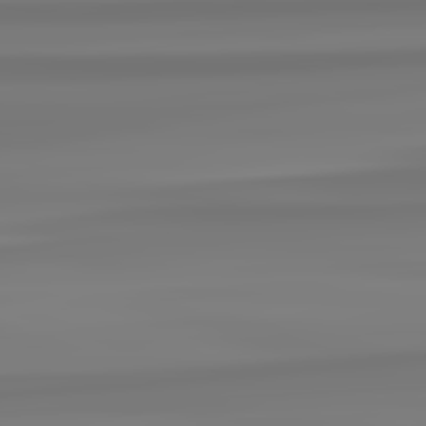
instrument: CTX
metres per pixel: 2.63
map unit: lApd
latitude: 82.8757
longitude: 170.3306
